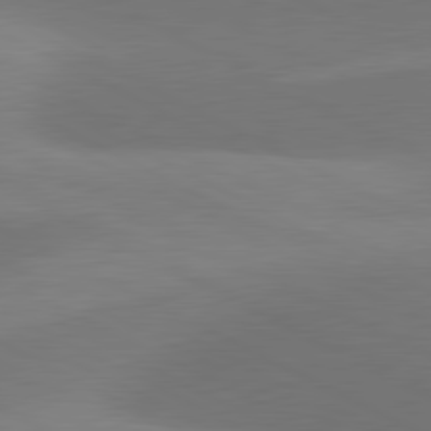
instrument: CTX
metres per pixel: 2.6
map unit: lApd
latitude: 81.1781
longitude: 129.3132
